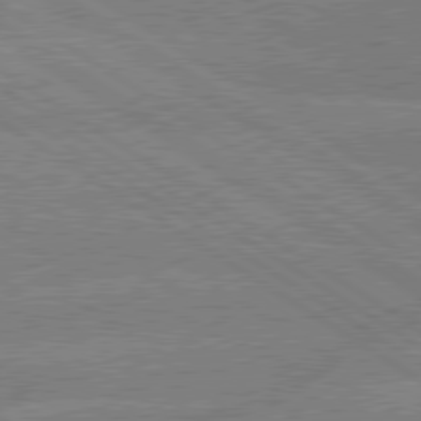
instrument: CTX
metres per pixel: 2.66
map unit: lApd
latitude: 79.4049
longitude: -133.1970
